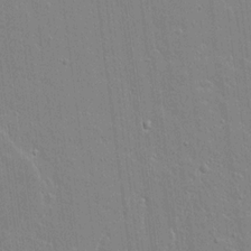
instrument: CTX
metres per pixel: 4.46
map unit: lAvf
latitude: 16.6491
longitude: -127.4427
